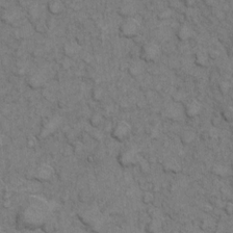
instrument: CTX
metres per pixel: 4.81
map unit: eHh
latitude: 6.4979
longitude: -64.6868
